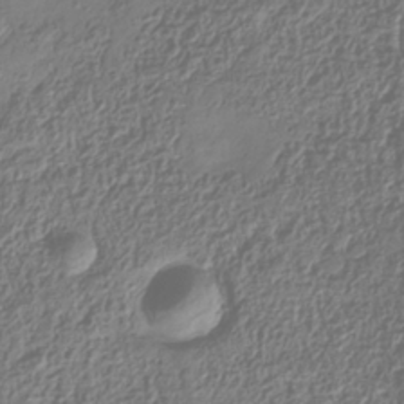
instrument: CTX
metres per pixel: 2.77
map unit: Hve
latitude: -34.1984
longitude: 88.9352
